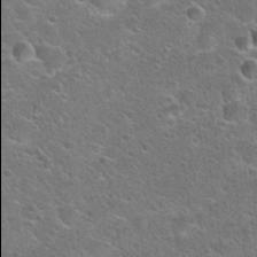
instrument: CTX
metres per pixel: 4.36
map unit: Hto
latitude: 23.8205
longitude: -49.9906
